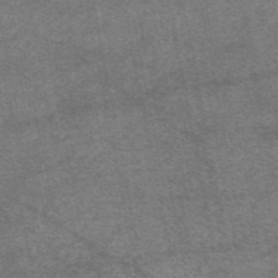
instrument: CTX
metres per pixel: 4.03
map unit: eAb
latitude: 47.6127
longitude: 121.2754
